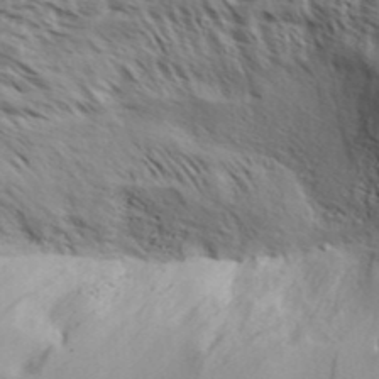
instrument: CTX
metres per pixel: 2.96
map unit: Aa
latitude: 32.1011
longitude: -139.4237
